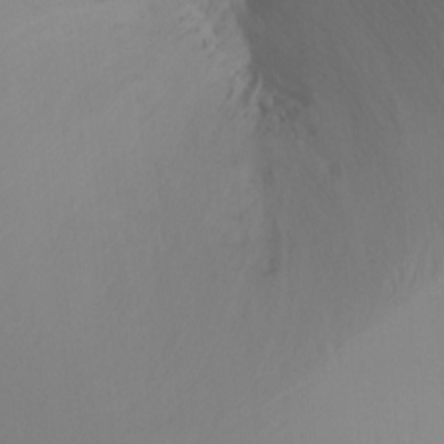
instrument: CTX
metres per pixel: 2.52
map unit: Ht
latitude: -8.5952
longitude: -37.0081
